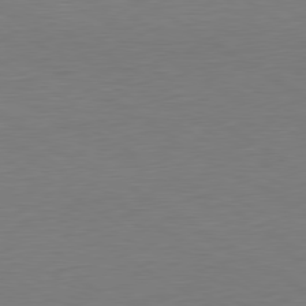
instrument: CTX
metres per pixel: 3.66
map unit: Ap
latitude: -80.4818
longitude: -68.1011
